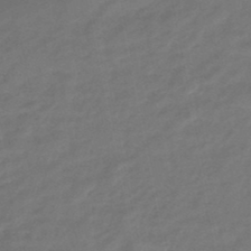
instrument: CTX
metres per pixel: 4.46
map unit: eHb
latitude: -46.3873
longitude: 87.8422
